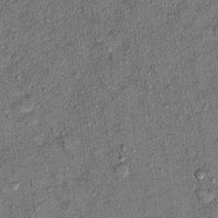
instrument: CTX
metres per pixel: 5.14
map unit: Hto
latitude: 11.7450
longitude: -37.5749
